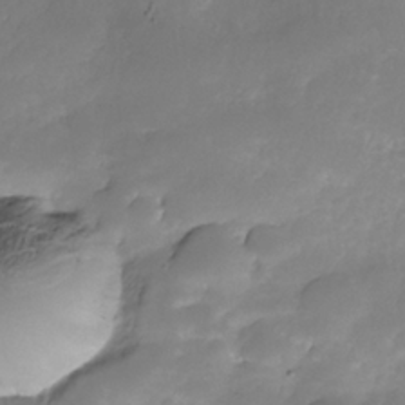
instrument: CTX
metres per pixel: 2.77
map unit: Nhe
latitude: -35.7855
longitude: -145.9717
